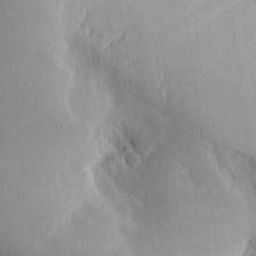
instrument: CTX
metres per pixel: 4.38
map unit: Aa
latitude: 27.3104
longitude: -132.9514
